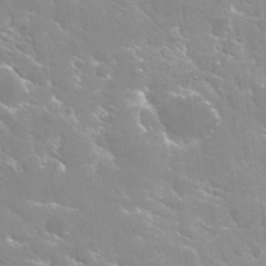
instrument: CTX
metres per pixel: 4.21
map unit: Hto
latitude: 29.8205
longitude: -43.8017
